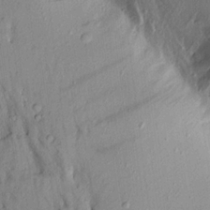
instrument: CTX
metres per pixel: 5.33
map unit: Aa
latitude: 17.6694
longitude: -148.5168
